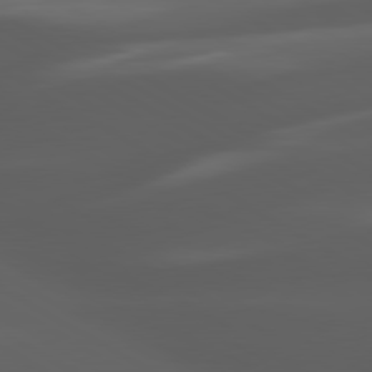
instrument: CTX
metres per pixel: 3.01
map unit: lApd
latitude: 80.3278
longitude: -144.3278
